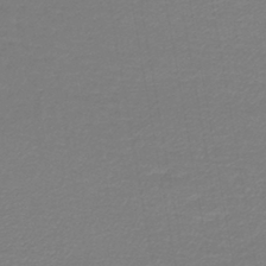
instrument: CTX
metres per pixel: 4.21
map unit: lHb
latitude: -43.7099
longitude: 65.7100
